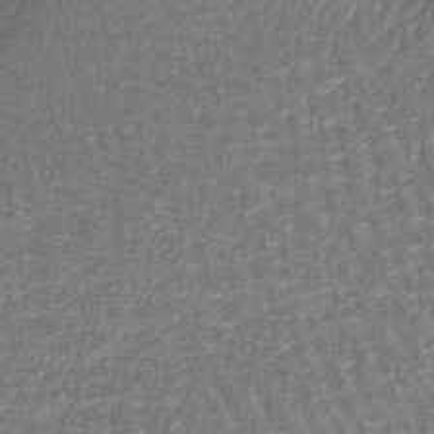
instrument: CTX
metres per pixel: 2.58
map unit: lHb
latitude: -42.1605
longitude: 59.0108
